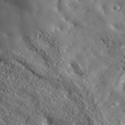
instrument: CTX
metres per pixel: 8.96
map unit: ANa
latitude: 38.7246
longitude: -91.8583
